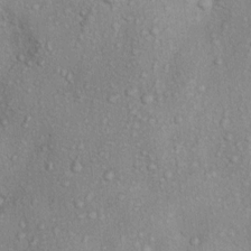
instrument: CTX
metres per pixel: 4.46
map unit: Ht
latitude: 12.3278
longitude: -39.1403
